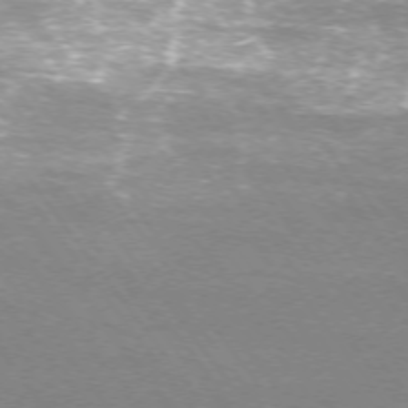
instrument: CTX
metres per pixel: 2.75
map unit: Ap
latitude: -74.9353
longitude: -75.0081
